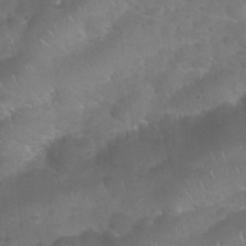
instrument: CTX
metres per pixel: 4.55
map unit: Nhu
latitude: 25.1781
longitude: -52.3656
